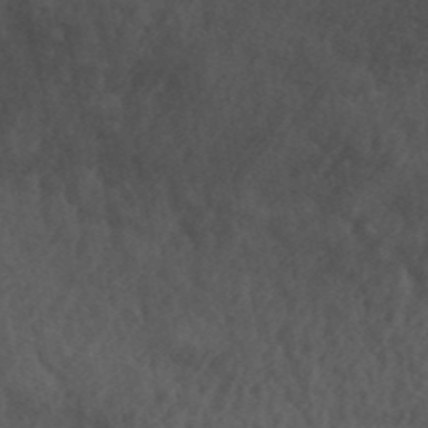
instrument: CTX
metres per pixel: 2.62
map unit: ANa
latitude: 42.0822
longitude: 54.3873
